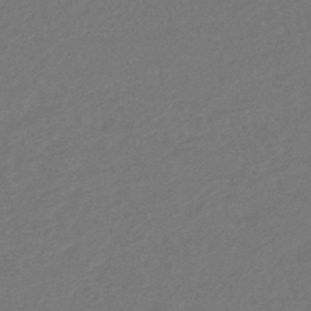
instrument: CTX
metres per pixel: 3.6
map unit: lHb
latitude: -38.6708
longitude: 63.0108
